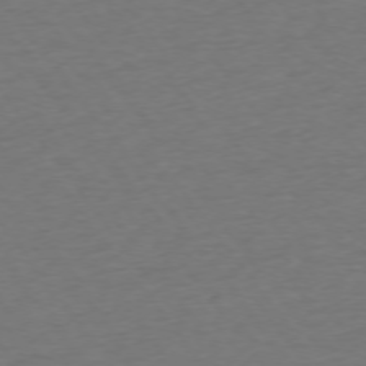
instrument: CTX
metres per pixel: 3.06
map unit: Ap
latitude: -75.1998
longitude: -89.4238
